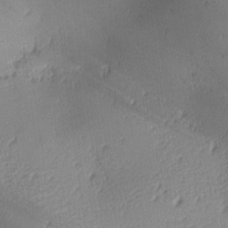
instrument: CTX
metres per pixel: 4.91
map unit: lAa
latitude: -10.1417
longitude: -125.0080
